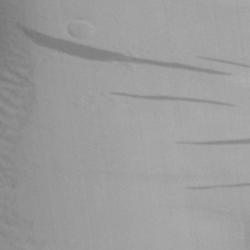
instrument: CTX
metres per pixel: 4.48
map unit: Aa
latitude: 25.7071
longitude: -144.1955
